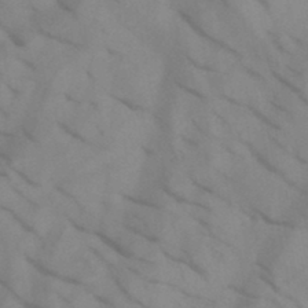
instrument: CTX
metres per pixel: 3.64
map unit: HNb
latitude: -45.0298
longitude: -41.2159
